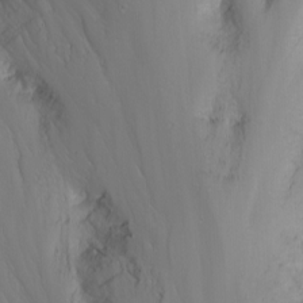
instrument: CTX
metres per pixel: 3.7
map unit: Nhu
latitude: -7.1809
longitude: -64.6490
